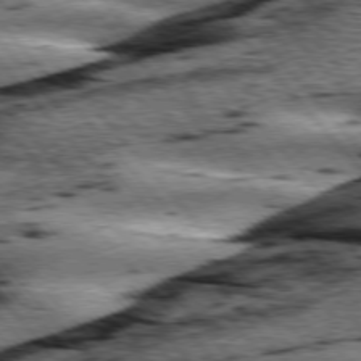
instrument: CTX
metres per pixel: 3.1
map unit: lApd
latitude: 76.1389
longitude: -82.3278
